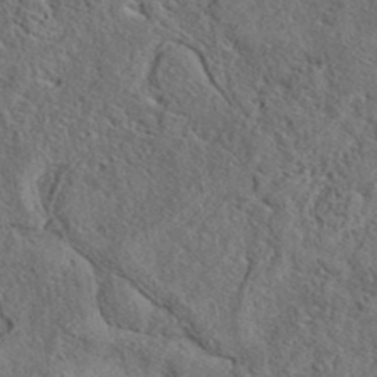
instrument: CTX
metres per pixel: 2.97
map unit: eAb
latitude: 38.1578
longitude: 112.8597
